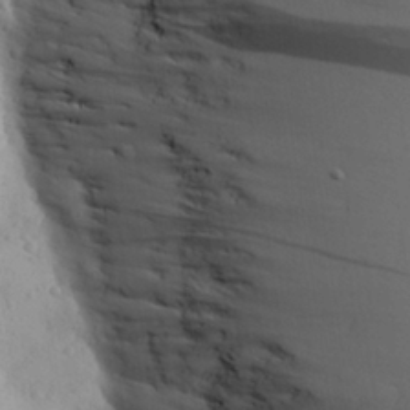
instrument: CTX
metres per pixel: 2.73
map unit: Aa
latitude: 27.4615
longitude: -143.1592
